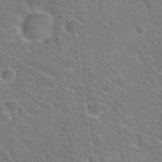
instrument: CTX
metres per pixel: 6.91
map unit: Hto
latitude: 31.4805
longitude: -44.4601
